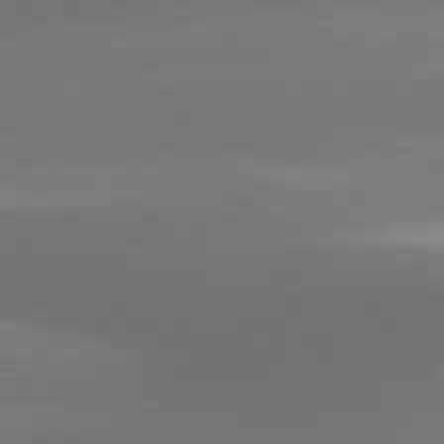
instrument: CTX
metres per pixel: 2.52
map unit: lApd
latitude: 81.2726
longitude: 138.6708
